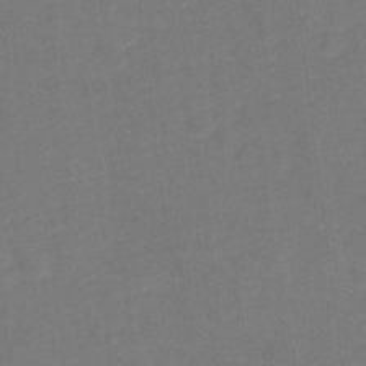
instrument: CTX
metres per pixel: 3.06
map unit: Hto
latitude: -0.2551
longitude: -34.5356
